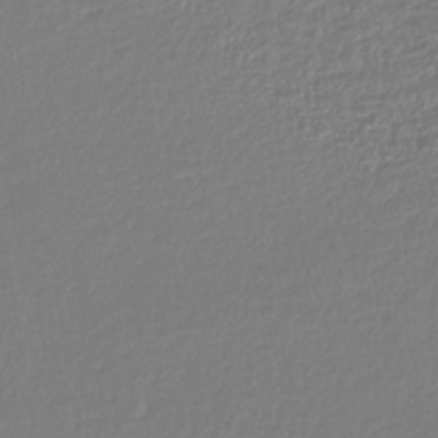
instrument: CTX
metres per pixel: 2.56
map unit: lHb
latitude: -41.9745
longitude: 71.8234
